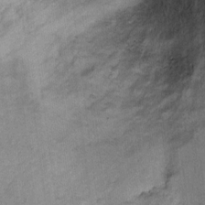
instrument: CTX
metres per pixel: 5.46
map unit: Ht
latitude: 8.6491
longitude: -36.3278
